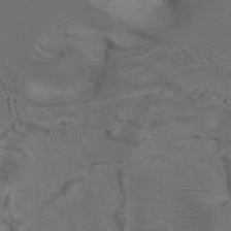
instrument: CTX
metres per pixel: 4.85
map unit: ANa
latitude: 38.6679
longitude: 23.6722
